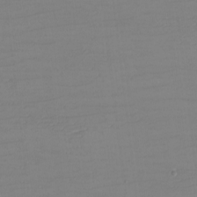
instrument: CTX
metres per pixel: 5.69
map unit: eHh
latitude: -5.3320
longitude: -83.3670
